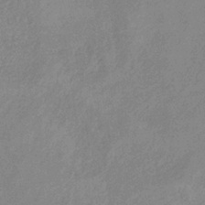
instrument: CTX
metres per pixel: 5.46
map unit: HNb
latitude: -33.4455
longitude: 55.2754
